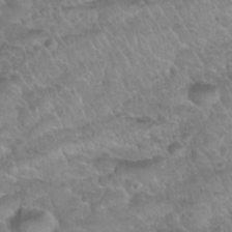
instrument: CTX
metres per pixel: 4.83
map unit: Nhu
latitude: 31.1970
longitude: -52.2712
